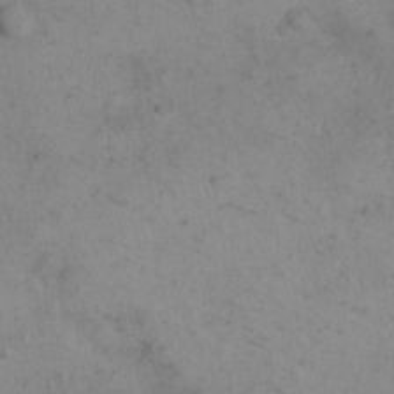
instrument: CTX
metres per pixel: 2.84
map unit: eHh
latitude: 15.2915
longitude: -67.5371
